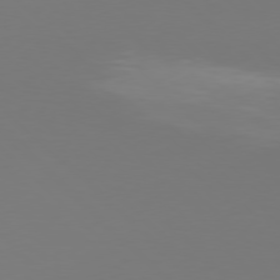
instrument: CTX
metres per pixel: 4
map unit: Hpe
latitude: 77.1025
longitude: -171.6694
